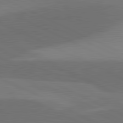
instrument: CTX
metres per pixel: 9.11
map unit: lApd
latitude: 81.5560
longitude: 127.2564
